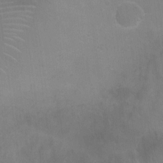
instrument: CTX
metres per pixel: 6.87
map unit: Ht
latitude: -3.7666
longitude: -17.4237
